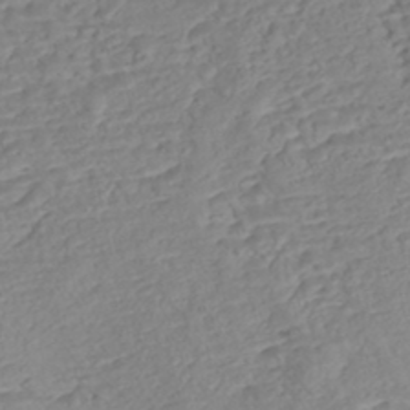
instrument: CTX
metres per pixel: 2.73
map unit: Nhe
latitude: -47.3509
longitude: -172.1388
